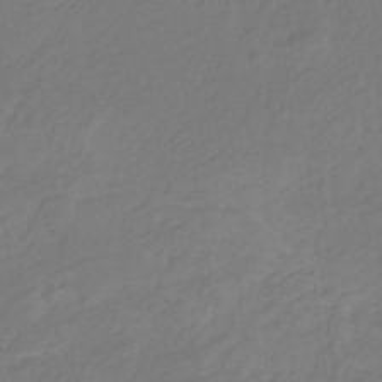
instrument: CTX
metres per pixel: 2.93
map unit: eHb
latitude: -30.5007
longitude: 64.6519
